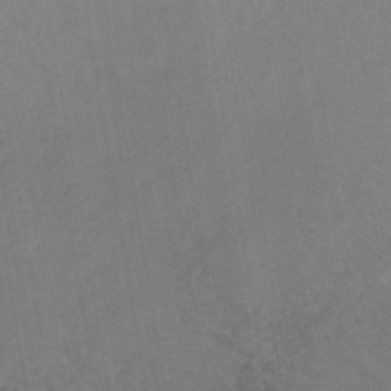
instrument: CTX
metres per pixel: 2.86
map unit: eHh
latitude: -42.4628
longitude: -32.1578
